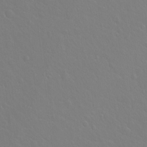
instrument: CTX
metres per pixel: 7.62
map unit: Hto
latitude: -3.5777
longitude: -35.1781
